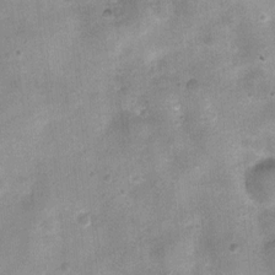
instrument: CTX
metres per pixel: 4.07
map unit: Nhu
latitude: 2.3278
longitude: -17.9717
